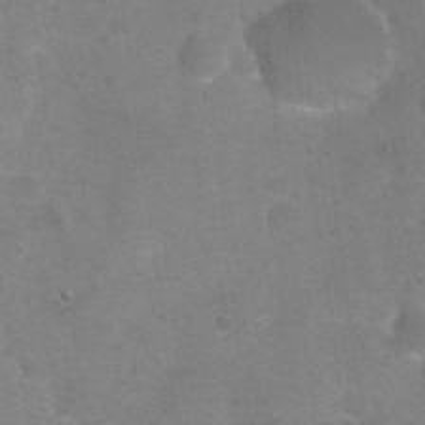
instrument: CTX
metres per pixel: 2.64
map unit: Nhu
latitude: 24.7813
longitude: -51.2159
